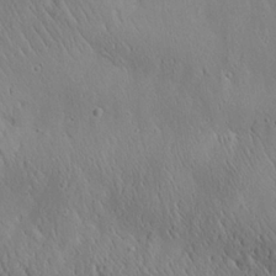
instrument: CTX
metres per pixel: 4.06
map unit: Aa
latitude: 25.8205
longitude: -141.9906
